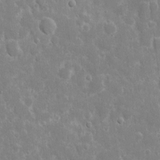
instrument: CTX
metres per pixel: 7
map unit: eHh
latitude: 8.1200
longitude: -70.1956
